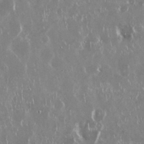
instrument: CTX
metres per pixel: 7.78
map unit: Nhu
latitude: 29.7072
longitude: -60.9324
